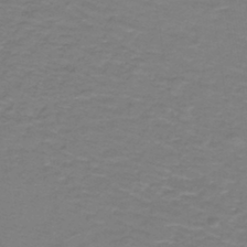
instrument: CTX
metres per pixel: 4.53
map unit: lHb
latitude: -42.8974
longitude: 56.3495
